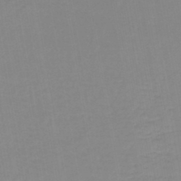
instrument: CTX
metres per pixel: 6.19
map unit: lHb
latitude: -44.5763
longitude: 62.6329
